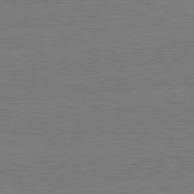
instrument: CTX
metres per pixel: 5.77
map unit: lApd
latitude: 82.2900
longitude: -157.8772
